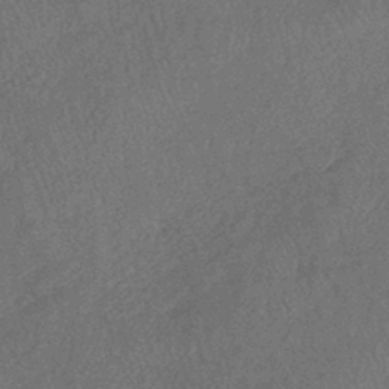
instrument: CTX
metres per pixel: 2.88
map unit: eHb
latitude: -39.9556
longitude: 77.2187
